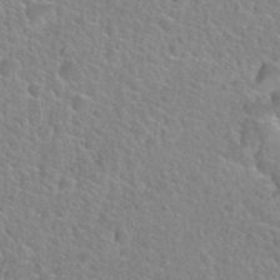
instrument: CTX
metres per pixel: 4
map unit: Nhu
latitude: 28.0633
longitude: -52.2334
